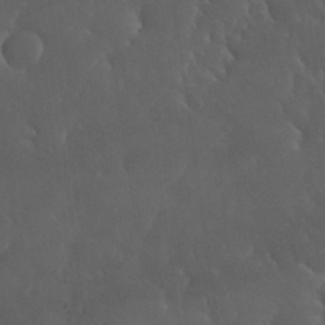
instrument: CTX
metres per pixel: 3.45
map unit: Nhu
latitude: 30.6302
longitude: -57.1403
